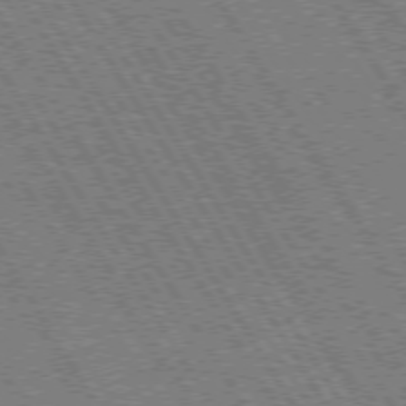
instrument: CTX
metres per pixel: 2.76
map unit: Hpe
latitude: 73.3860
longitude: -144.1389
